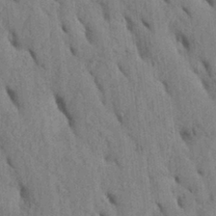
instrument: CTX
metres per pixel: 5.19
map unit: Htu
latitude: 1.9906
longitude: 148.6330
